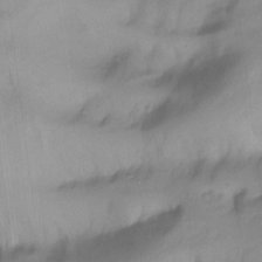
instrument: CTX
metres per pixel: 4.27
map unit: Aa
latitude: -13.0675
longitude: -59.3482
